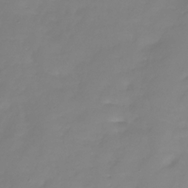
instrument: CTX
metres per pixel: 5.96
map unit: Nhe
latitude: -36.0094
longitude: -86.8758
